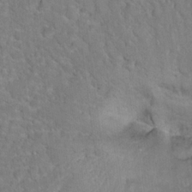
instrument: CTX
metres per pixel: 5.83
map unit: Hto
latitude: 15.7072
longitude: -36.8758
